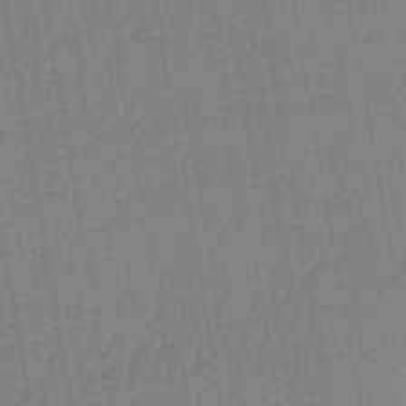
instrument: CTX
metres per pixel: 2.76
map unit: lHb
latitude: -41.5399
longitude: 60.8975
